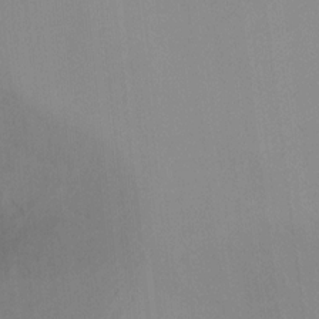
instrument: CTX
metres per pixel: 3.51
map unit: Ht
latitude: -17.2943
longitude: -47.3671
